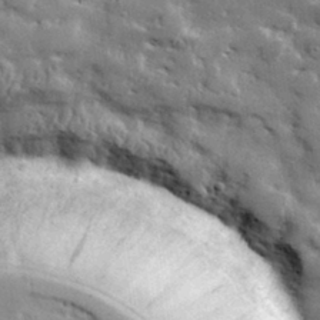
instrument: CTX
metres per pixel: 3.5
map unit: lHvf
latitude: 33.2726
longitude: -90.7624
